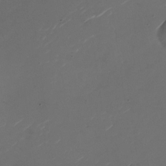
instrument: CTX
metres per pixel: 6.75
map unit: Nhu
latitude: -27.4832
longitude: -72.8569
